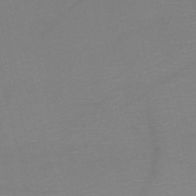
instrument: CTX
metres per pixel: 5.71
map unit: HNb
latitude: -51.4265
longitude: -46.0822
